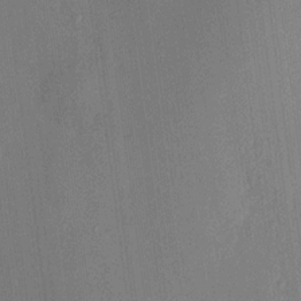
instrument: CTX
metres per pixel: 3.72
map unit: HNhu
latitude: 7.6694
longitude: 12.8030
